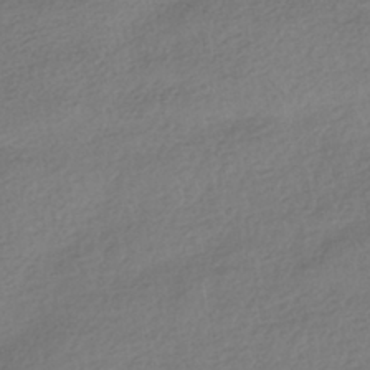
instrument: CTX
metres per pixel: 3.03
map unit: HNhu
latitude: -41.6722
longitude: 97.1998
